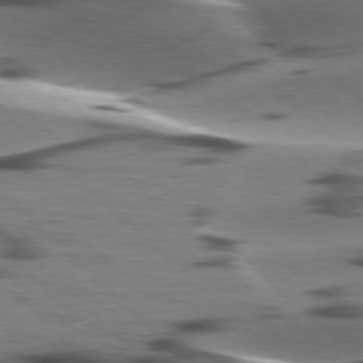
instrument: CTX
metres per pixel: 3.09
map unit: lApd
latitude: 77.4237
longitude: -49.1781
